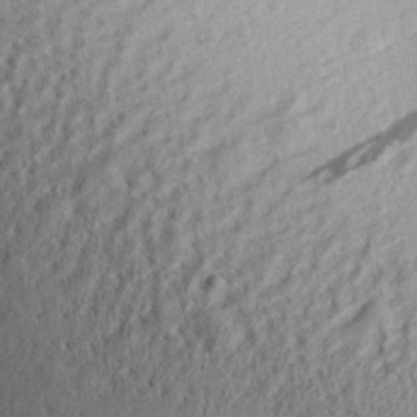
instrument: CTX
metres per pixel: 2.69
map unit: Aa
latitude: 26.6302
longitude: -135.9150
